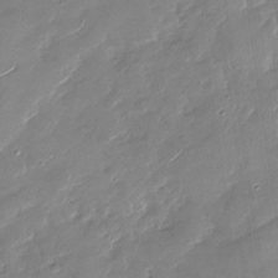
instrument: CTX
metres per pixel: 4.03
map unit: Nhu
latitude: -28.7463
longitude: -73.2915
